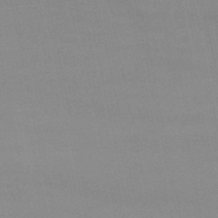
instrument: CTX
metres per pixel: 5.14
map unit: eHb
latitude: -49.9745
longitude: 68.3684
